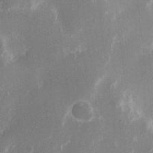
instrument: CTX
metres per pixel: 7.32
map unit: eHh
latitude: 18.1200
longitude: -70.4790
